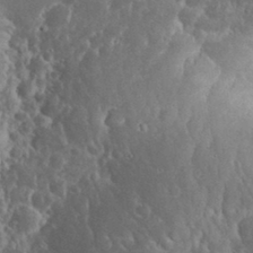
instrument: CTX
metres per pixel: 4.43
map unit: eHh
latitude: 32.5357
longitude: -63.8962
